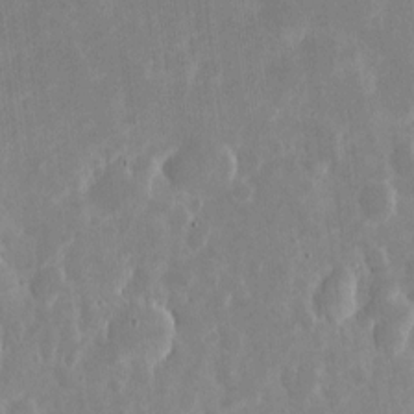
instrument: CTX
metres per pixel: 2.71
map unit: eHh
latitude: 6.3089
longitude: -70.2333
